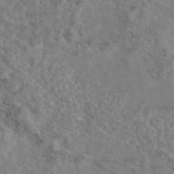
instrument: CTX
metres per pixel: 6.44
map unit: eAb
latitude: 43.1970
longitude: 103.9178
